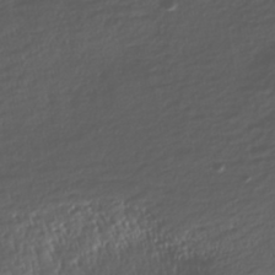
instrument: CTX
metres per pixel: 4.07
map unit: Nhe
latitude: -45.9367
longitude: 152.0661
